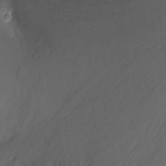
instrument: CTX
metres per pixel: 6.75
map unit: Nhu
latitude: -13.5021
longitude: -71.8772
